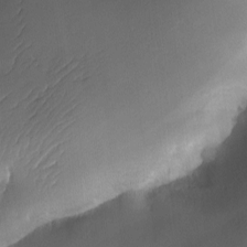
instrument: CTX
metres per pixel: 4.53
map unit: Ave
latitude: -11.0298
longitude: -122.0633
